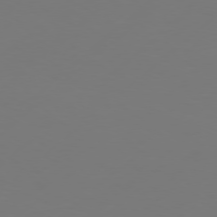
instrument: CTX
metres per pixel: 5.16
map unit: Hpe
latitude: 76.0444
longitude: -131.4238
